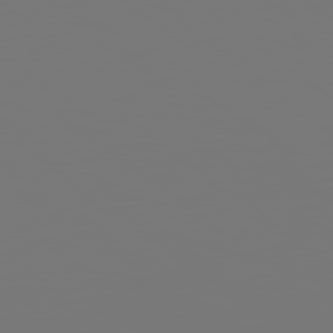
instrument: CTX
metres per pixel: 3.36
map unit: Hpe
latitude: 78.8569
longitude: -139.2348
